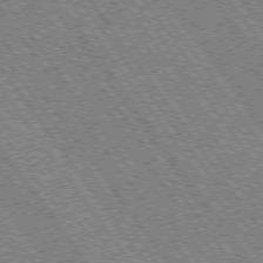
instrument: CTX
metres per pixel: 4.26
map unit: Hpe
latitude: 73.6694
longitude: -142.5168
